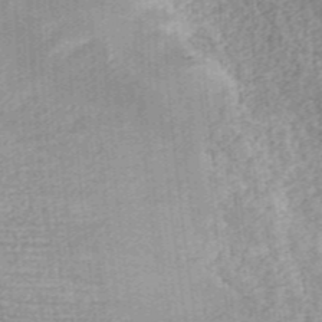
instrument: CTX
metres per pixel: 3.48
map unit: ANa
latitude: 36.4601
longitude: 15.1620
